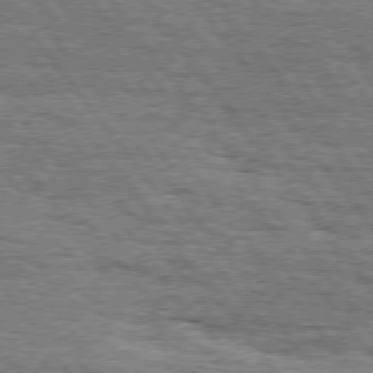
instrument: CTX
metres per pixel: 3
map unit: Hpe
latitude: 75.4804
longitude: -138.6301
